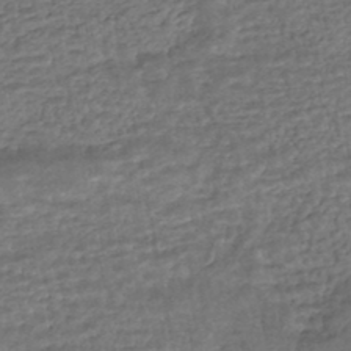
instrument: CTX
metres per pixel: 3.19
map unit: HNhu
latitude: -45.7856
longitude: 102.6519
